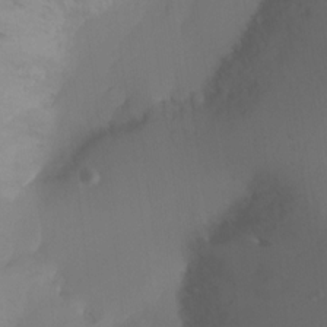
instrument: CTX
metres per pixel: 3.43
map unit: Ht
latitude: -16.8030
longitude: -41.4426
